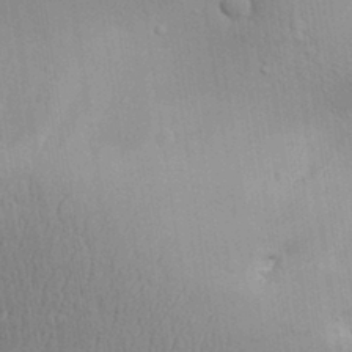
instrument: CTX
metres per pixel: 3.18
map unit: Aa
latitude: 31.2915
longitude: -144.7246
